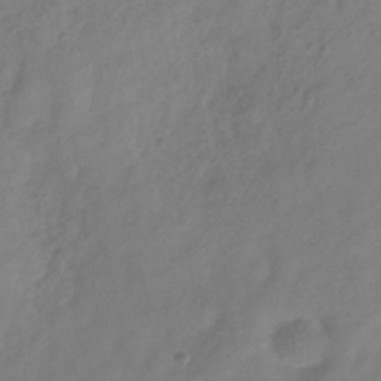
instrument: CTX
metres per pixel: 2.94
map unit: Hve
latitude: -33.5777
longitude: 90.1795
